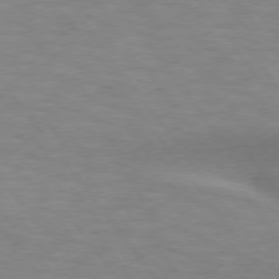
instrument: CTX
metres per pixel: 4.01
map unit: lApd
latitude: 75.0647
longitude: -49.8394
